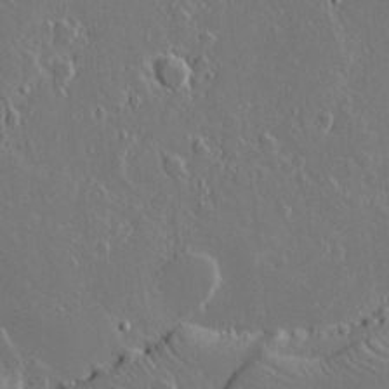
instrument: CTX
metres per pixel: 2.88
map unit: lAvf
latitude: 15.2915
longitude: -129.1403
